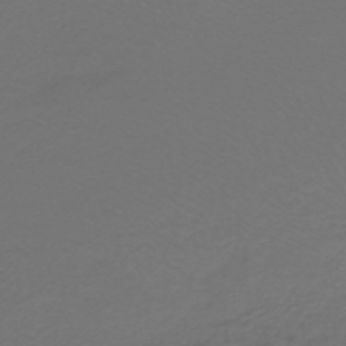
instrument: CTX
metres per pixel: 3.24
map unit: HNhu
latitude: -46.3306
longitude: 99.1242
